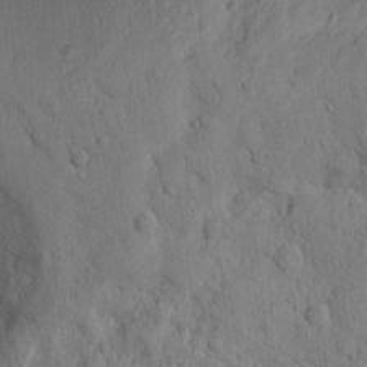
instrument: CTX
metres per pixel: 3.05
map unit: Htu
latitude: 2.1389
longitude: -179.0837
